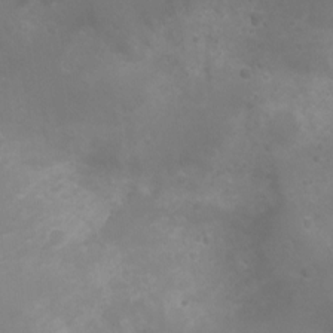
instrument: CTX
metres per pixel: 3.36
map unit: Ht
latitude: -6.5007
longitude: -21.0648
